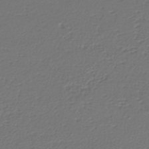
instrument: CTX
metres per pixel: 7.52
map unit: lHb
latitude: -42.8030
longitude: 61.5966
